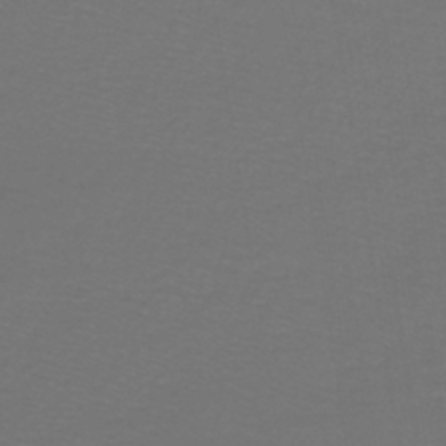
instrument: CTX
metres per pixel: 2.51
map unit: lHb
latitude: -43.5777
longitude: 56.3873
